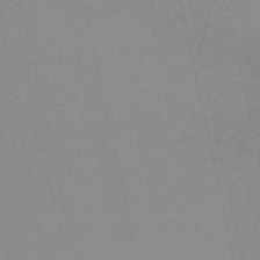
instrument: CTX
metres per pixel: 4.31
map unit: HNb
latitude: -54.2173
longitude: -42.1767
